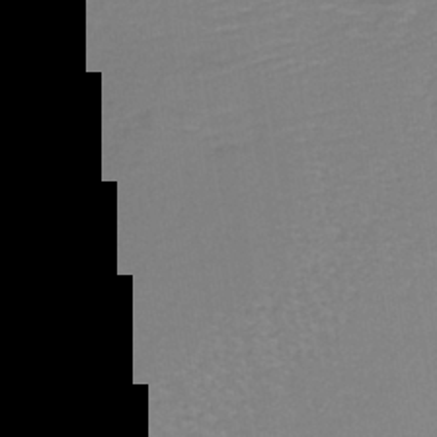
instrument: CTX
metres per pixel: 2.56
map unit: lHb
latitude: -37.9745
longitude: 60.4818
